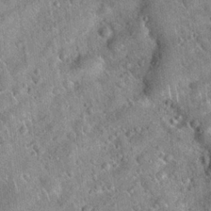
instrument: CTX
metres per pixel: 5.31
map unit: Hto
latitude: 20.2712
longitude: -52.9514
